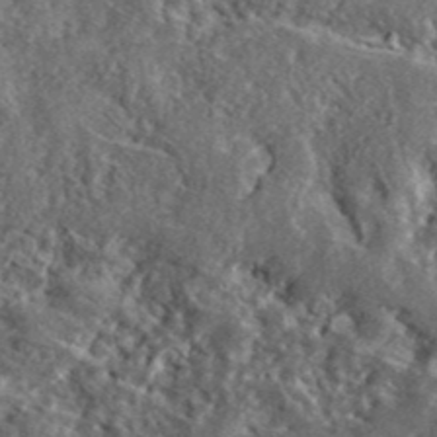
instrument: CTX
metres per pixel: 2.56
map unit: lHvf
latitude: 41.7827
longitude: -89.1215
